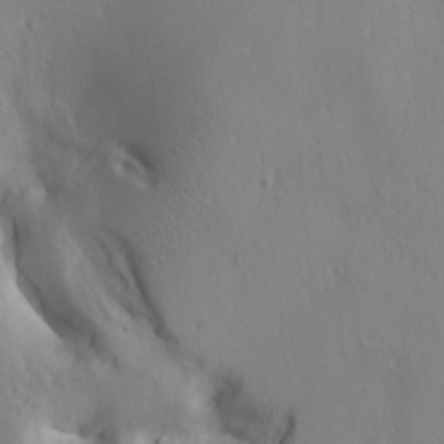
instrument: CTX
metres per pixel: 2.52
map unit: lAa
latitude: 5.8205
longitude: -114.3089
